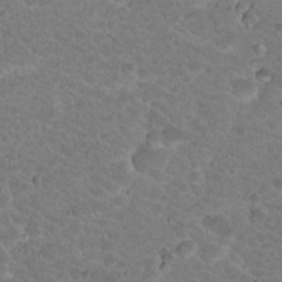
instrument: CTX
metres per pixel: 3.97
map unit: Hto
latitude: 19.2915
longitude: -32.9892
